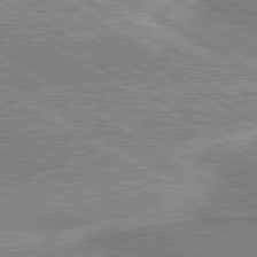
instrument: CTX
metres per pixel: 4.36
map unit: lApd
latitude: 80.5546
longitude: 143.0486
